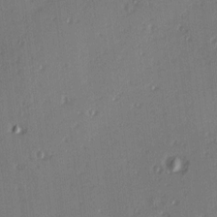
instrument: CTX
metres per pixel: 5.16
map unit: Hve
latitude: 13.3671
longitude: -90.4412
